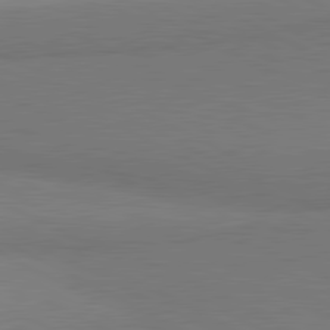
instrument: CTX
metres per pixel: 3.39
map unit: lApd
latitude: 81.2726
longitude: 158.0094
